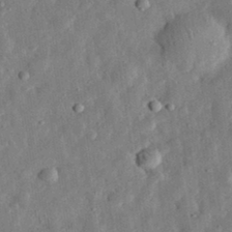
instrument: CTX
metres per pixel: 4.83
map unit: eHh
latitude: 32.3467
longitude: -76.4412
